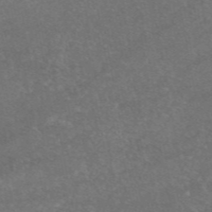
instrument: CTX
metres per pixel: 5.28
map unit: eAb
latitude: 47.1215
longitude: 115.2376
